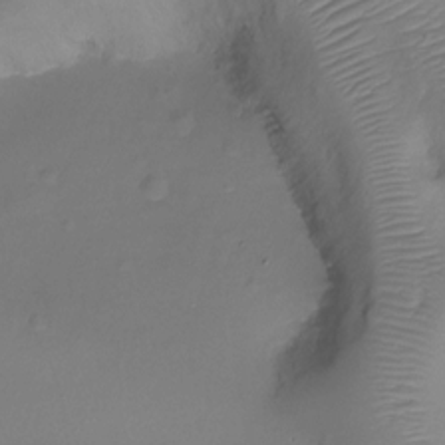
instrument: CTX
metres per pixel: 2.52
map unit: Ht
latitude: -18.4062
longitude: -44.8758
